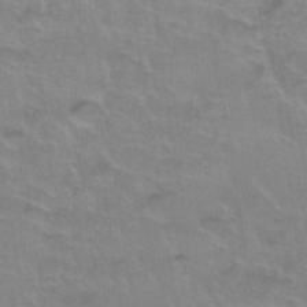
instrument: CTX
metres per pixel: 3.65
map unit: Hto
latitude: 38.8758
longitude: -41.9339
